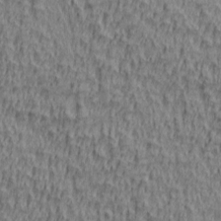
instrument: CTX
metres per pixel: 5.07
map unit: lAa
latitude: 4.8002
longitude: -114.8191
